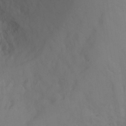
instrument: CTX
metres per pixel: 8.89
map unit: Ht
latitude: -2.7652
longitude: -33.6694
